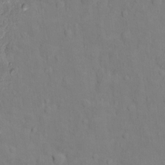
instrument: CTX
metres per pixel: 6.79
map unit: Ht
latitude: 10.9136
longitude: -33.4804
